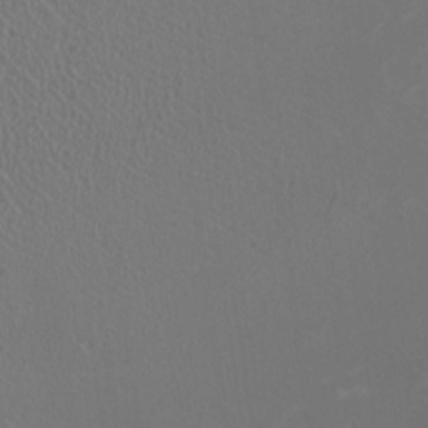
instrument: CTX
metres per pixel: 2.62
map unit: HNhu
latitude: -0.8408
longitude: -1.0836
